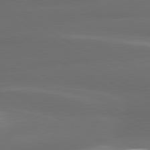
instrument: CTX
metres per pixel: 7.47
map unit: lApd
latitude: 80.6113
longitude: -139.0647
